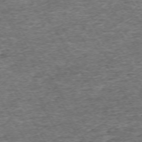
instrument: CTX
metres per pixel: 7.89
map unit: Hpe
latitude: -71.1053
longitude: 13.6155
